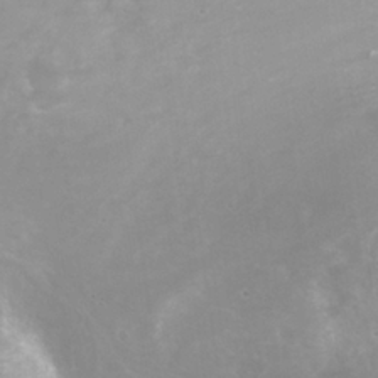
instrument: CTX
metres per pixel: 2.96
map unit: Nhu
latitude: 25.5938
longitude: -53.0648
